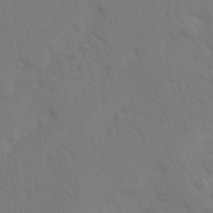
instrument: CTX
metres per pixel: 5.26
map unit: Nhu
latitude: 22.3845
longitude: -73.9528
